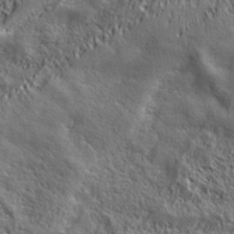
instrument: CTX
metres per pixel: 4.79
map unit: ANa
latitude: 38.5924
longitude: -91.9150
